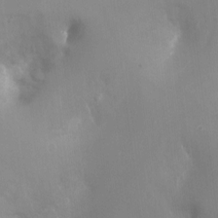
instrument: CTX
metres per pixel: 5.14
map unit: Ht
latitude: -3.7855
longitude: -28.8191
